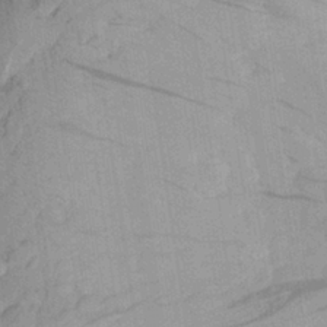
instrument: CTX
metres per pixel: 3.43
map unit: Aa
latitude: 26.3089
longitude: -145.4048
